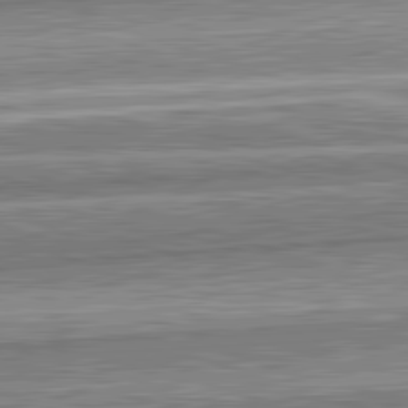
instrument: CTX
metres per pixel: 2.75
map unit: lApd
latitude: 82.5734
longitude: 167.5588
